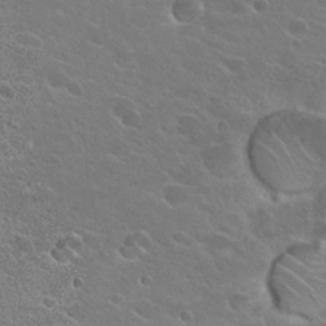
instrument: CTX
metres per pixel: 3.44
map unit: Hto
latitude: 24.3656
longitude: -39.6505
